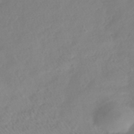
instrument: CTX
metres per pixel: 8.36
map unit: HNhu
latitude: -41.1431
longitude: 93.2187
